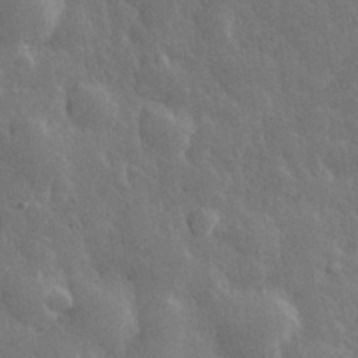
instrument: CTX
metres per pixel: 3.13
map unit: eHh
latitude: 30.4223
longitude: -79.0648
